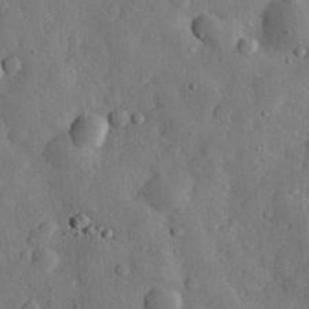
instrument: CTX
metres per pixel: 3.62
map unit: eHh
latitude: 30.1767
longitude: -77.8205
